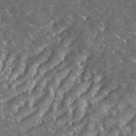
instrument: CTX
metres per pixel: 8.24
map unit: eHh
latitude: 36.3656
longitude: -133.7828
